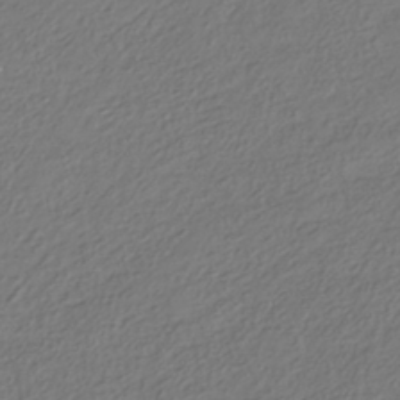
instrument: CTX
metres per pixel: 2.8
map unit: HNhu
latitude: -41.4076
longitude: 106.9731
